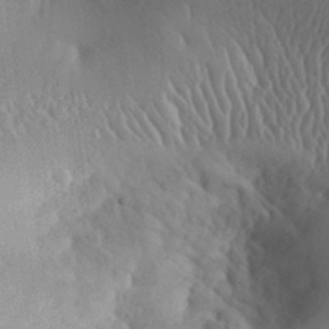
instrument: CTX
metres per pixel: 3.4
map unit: Aa
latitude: 30.6491
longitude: -144.1200
